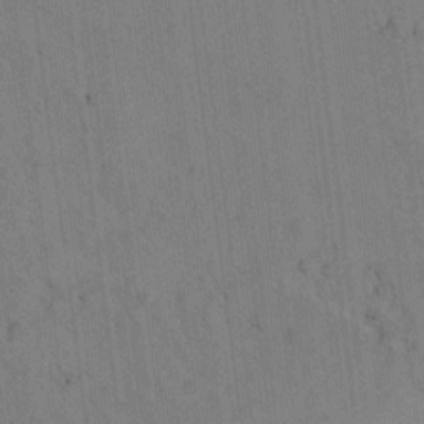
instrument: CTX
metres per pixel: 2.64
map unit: lAvf
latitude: 7.8772
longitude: 165.4833
